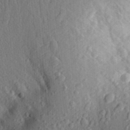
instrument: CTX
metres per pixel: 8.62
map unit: Aa
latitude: 25.5560
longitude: -150.0255
